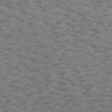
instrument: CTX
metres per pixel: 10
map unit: Hpe
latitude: 72.6680
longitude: -125.2159
